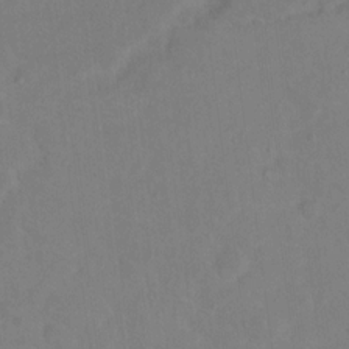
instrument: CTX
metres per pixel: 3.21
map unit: Nhu
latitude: 13.3293
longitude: -36.4979
